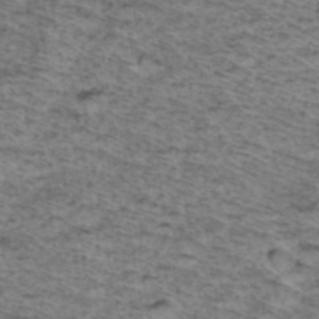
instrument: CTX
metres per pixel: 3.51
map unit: Hto
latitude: 37.3860
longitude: -46.7813
